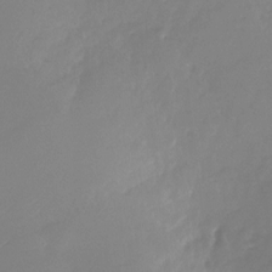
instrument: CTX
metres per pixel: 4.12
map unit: Nhu
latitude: -28.0094
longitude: -79.0648
